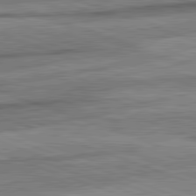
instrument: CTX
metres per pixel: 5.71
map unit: lApd
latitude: 82.3278
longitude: -162.6491
